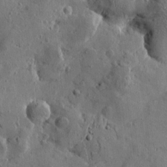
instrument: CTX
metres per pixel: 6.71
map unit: Htu
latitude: 0.4790
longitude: -178.1200
